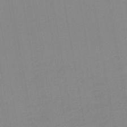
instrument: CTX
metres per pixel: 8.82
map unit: lHb
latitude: -46.2739
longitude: 73.0108
